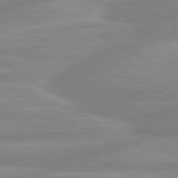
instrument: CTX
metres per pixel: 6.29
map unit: lApd
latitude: 80.5924
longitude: -168.6680
